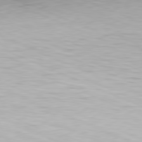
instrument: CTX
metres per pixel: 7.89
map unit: Hpe
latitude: -81.8800
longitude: 14.3684
